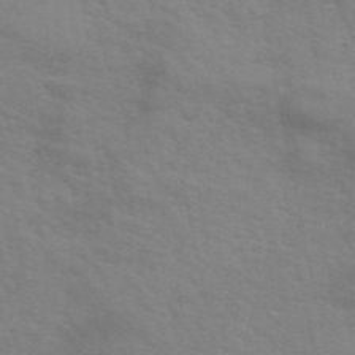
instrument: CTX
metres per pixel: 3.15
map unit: ANa
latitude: 48.9703
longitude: -73.8206
